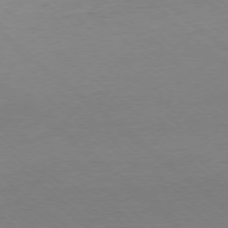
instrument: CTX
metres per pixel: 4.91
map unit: Ap
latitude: -78.1228
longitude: -96.0444
